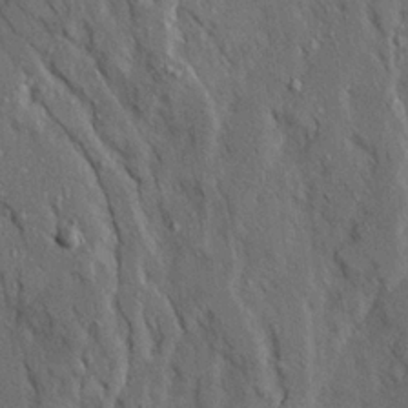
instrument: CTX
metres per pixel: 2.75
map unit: Ave
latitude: 23.6127
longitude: -131.0837
